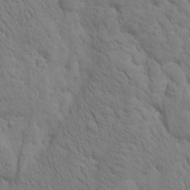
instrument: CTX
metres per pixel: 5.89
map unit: Htu
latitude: -0.8030
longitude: 174.2739
